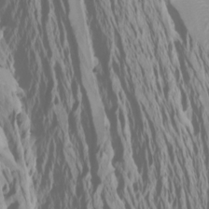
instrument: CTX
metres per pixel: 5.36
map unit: Htu
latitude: -7.0297
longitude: -67.5371
